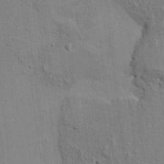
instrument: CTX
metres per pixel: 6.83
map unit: HNhu
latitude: 7.4048
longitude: -4.8569
